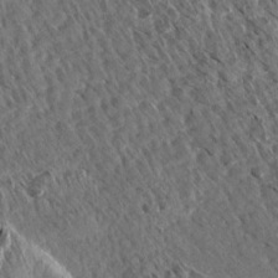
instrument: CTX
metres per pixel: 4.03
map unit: Aa
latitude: 13.7450
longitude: -143.7072
